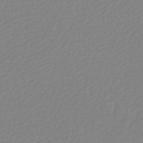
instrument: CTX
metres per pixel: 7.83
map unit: HNb
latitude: -45.6344
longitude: 54.8786
